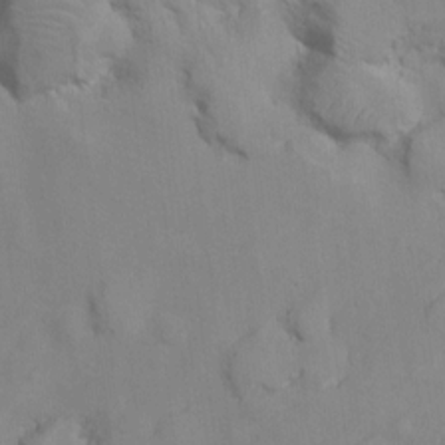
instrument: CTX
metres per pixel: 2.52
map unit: Nhu
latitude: 10.3467
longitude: -27.5371
